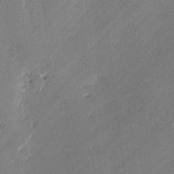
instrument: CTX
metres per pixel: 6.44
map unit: lAvf
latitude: -2.2928
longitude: -106.7624
